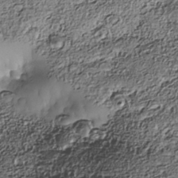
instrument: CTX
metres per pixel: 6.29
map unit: Nhe
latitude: -38.4062
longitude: -147.7450
